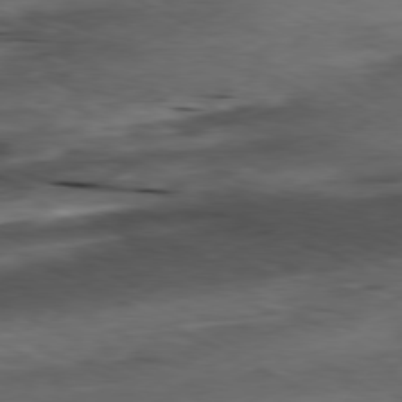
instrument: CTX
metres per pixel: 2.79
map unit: Ap
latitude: -80.6897
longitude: -69.8017
